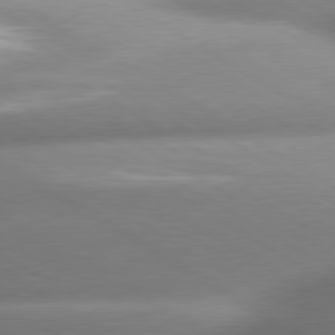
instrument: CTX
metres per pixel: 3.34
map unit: lApd
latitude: 80.5735
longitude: -161.4804
